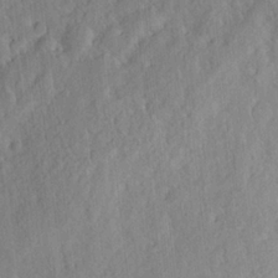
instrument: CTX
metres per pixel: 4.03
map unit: Ht
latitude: 7.5749
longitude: -75.9528
